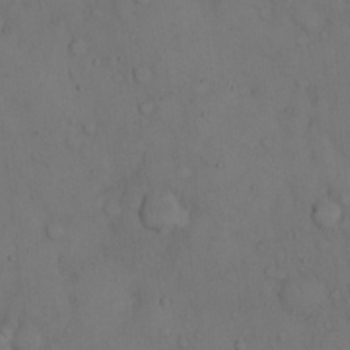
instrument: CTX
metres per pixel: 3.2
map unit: Hto
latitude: 10.9892
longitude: -61.2159
